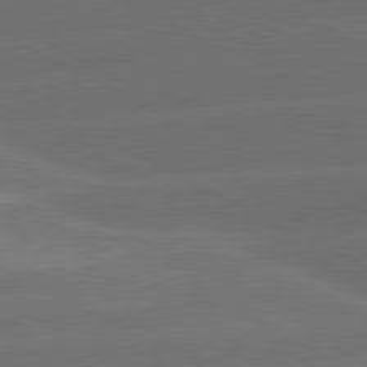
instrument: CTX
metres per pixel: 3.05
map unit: lApd
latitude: 81.2159
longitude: -147.4049
